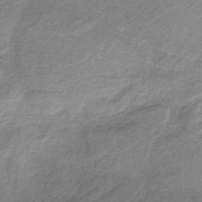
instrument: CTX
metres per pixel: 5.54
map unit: HNb
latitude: -32.8975
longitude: 60.6141
